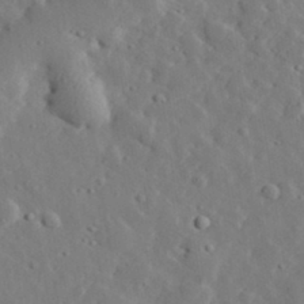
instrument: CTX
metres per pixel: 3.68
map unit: lHvf
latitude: 33.1214
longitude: -82.9702
